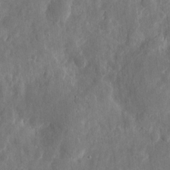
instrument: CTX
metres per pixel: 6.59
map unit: eHh
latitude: 7.3671
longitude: -72.6491
